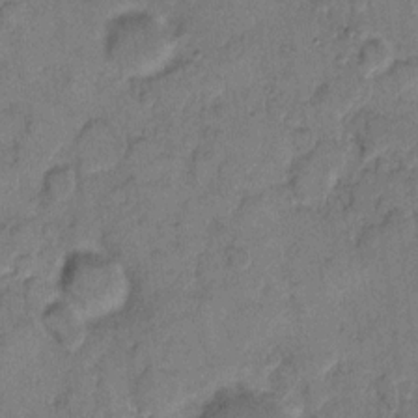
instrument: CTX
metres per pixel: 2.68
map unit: eHh
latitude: 9.6694
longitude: -65.2915
